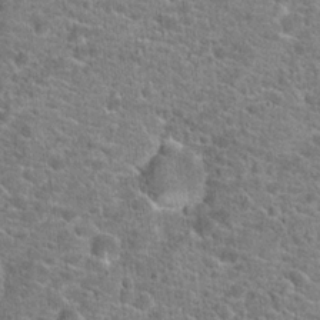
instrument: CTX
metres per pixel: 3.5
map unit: Hto
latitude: 20.2334
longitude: -43.8772
